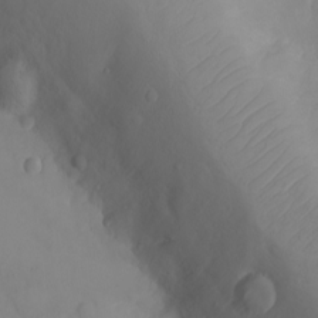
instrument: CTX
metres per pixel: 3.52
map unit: eHh
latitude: -9.2187
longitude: -68.0255
